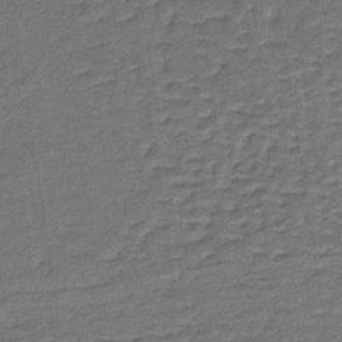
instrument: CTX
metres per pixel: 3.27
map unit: lHb
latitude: -38.1417
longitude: 57.1620
